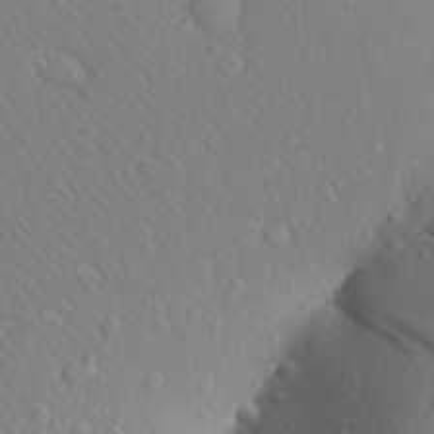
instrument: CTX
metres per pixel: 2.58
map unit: Aa
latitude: 24.2144
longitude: -146.6680
